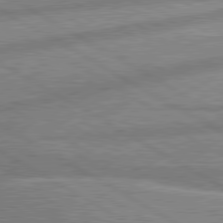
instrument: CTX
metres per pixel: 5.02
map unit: lApd
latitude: 80.3656
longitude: -170.8002
